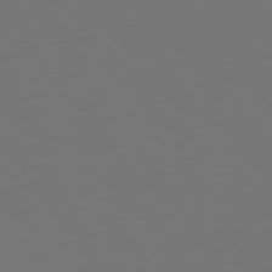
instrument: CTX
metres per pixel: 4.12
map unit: Hpe
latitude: 73.5183
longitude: -127.2537
